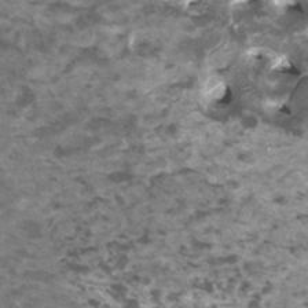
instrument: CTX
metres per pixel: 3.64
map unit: HNhu
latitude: 2.2711
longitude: -1.0458
